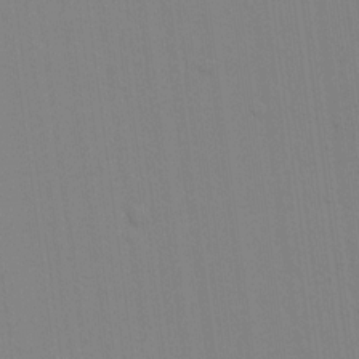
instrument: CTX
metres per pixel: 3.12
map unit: Ave
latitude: 17.3104
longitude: -128.8380
